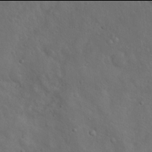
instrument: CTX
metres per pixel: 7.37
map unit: Hto
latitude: 17.9906
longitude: -53.2726
